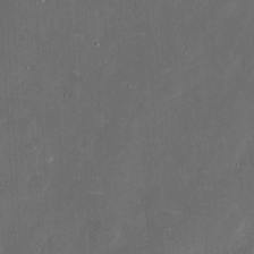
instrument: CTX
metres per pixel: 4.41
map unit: eHh
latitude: 5.5938
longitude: -68.8569
